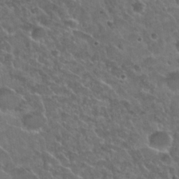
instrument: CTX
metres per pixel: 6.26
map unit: Nhu
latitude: 25.4426
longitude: -51.1970
